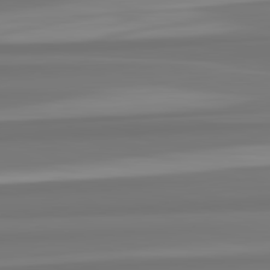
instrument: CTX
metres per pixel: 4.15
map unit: lApd
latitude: 82.8002
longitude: 173.7100
